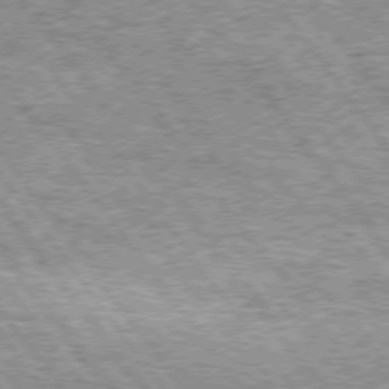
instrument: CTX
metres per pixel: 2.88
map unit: Hpe
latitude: 74.8947
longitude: -156.1577
